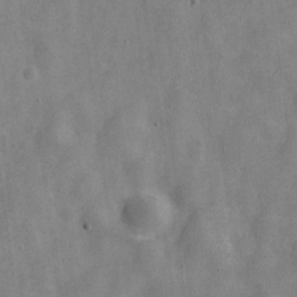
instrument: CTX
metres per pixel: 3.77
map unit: Nve
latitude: -24.2361
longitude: 107.5022
